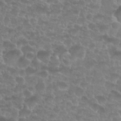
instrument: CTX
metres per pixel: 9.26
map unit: Nhu
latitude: 27.5938
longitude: -52.3279
